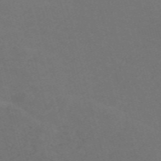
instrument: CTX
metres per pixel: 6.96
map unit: Nve
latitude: -57.7666
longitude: 52.1039
